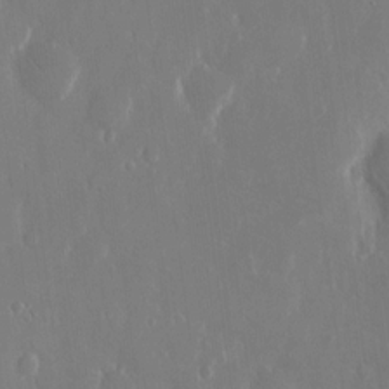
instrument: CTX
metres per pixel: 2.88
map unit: eHh
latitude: 13.7639
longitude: -71.6883
